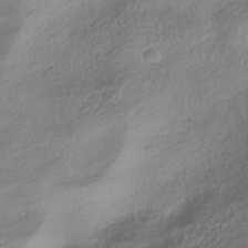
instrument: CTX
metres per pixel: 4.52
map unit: HNhu
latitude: -41.6533
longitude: 102.4251
